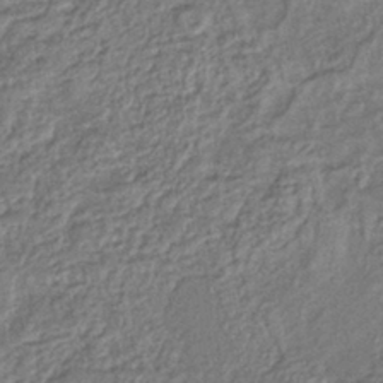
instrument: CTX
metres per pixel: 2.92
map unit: lHb
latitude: -40.8597
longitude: 62.1228
